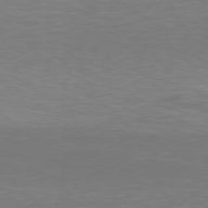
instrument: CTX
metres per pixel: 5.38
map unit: Hpe
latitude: 78.4412
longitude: -121.3671
